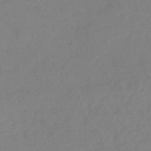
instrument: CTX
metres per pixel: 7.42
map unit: HNhu
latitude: -44.5574
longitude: 91.2943
